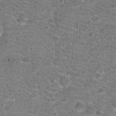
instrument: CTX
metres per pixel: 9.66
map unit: Hto
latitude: 19.9528
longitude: -41.9528
